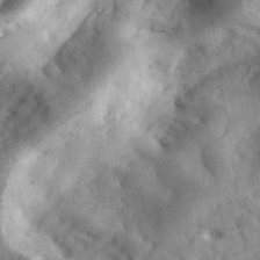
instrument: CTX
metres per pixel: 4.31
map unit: eHh
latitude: 35.0647
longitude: -68.3278
